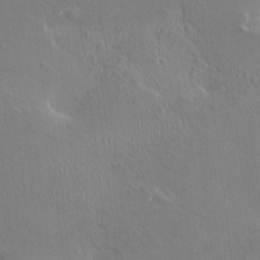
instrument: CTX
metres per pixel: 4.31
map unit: HNhu
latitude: 4.9136
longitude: 4.4440
